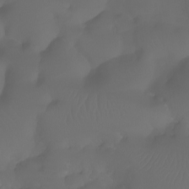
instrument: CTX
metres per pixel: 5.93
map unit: Aa
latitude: -7.0108
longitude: -71.9528
